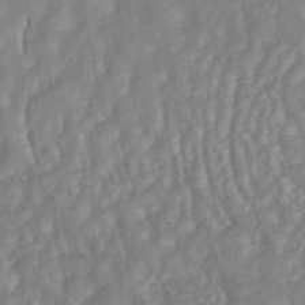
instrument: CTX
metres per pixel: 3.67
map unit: ANa
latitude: 44.9136
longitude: 24.1039
